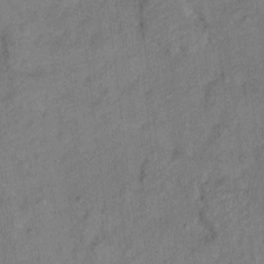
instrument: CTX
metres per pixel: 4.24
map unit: Hto
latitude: 7.9339
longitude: -37.0837
